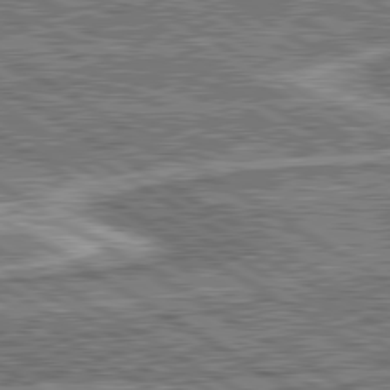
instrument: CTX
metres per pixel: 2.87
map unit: lApd
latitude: 80.5546
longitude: 172.9353
